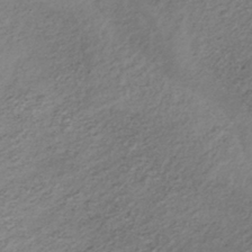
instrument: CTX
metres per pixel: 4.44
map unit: lHb
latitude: -36.3306
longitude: 68.0850
